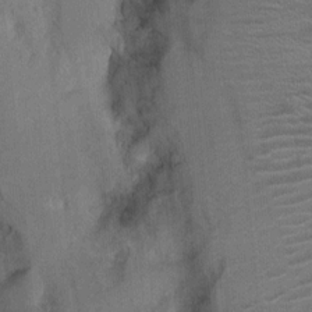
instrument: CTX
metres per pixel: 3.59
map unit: Nhu
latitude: 3.4993
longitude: -17.7638
